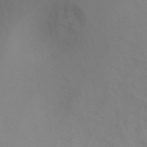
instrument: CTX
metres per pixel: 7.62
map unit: Ht
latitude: 0.8380
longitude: -20.4223
